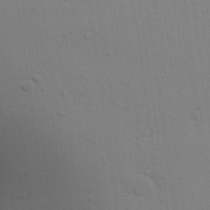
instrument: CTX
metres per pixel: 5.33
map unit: Aa
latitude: 29.4426
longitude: -147.1026
